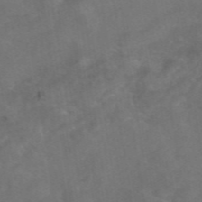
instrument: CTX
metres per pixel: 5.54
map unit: eAb
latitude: 46.9703
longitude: 127.1053
